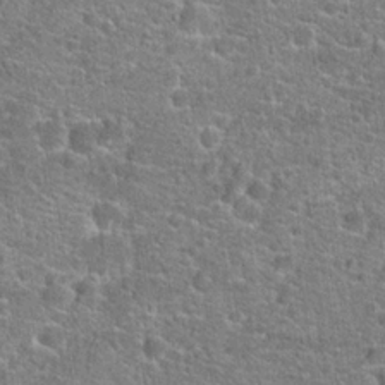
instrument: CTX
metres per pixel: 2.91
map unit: Hto
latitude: 20.1389
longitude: -43.8017
